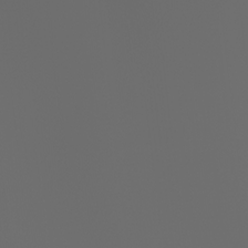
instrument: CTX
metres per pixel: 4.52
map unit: Ht
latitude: -3.9745
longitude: -61.2915
